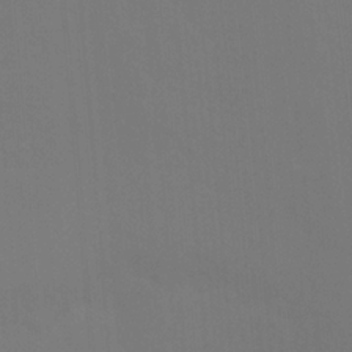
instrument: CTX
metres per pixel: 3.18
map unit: Ht
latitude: -12.1039
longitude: -48.3845
